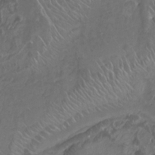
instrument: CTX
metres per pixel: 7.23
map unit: Nhu
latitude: -7.9178
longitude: -93.8016
